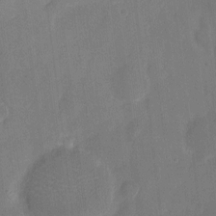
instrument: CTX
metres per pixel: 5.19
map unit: eHh
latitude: 7.2726
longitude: -68.5546
